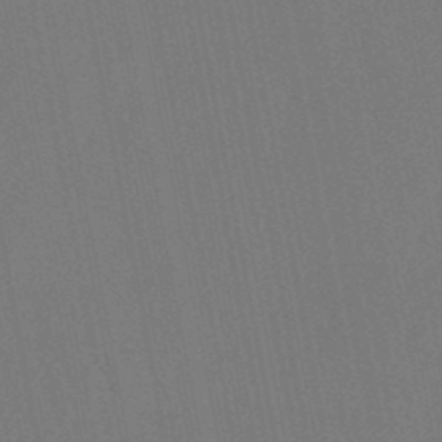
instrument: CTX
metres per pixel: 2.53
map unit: lHb
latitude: -47.8989
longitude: 71.9178
